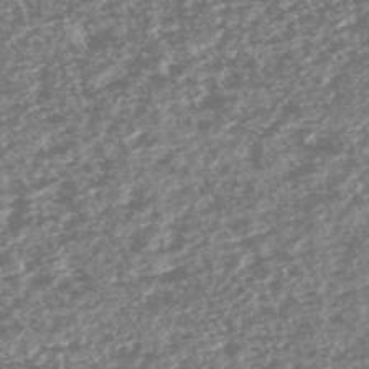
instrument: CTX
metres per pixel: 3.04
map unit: HNhu
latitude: -48.1228
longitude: 31.2943
